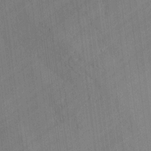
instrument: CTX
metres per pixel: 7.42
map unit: lAvf
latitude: -1.8045
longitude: -105.6505
